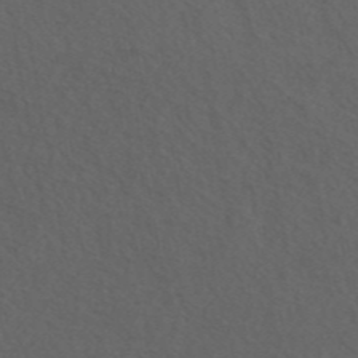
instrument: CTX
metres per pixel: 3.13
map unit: ANa
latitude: 44.4790
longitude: 27.1242
